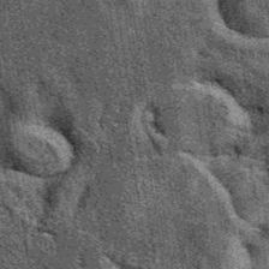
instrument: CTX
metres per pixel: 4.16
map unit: eAb
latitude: 39.6883
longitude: 107.5210
